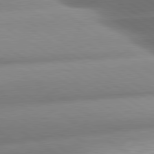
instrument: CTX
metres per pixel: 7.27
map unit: lApd
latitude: 80.5546
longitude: -161.1214
